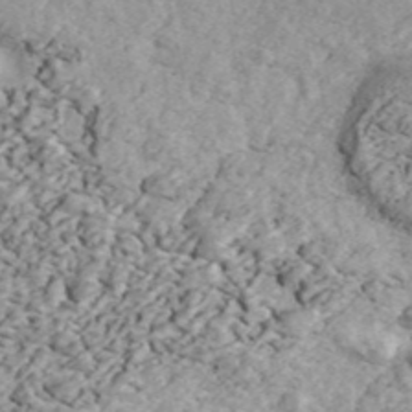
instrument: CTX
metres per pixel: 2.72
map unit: ANa
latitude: 44.5168
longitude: 46.7085
